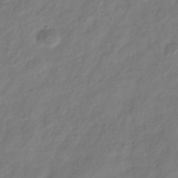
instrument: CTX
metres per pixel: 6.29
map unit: Hve
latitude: -35.1809
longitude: 88.2550
